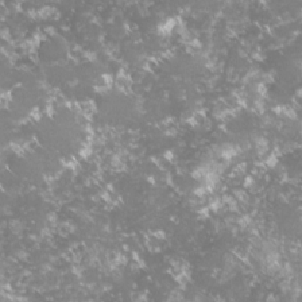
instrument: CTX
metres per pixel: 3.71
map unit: lHvf
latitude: -16.4251
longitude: -100.0255
